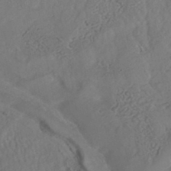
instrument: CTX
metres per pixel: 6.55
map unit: HNhu
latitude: -44.7274
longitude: 94.8974
